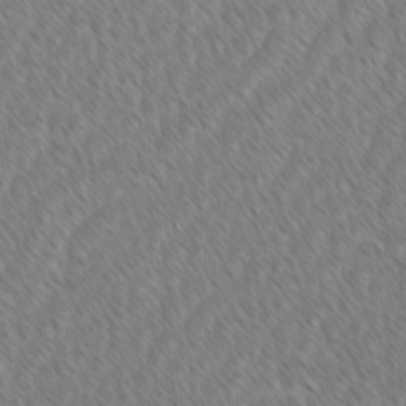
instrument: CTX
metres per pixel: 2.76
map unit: lAvf
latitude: -1.5588
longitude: -114.2144
